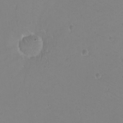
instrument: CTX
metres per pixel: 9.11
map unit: eHh
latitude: -9.7478
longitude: -68.4790
